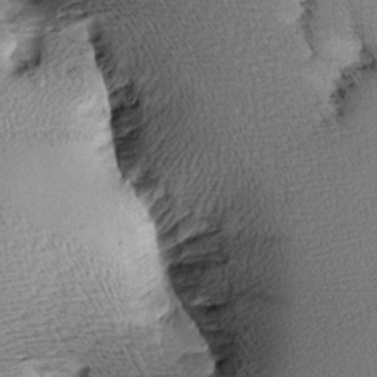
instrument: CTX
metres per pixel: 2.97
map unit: Aa
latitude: 8.2712
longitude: -141.0080
